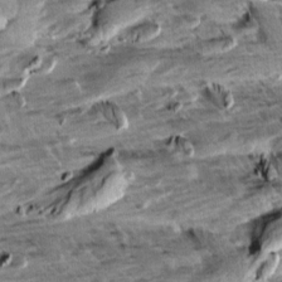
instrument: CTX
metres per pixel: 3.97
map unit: Aa
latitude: 10.9325
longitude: -141.9339
